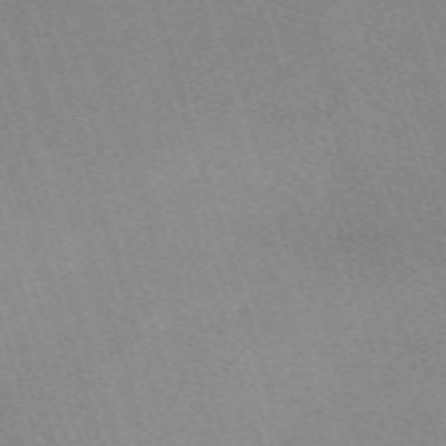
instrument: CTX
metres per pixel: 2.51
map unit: eHh
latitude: -62.2928
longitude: 49.7289
